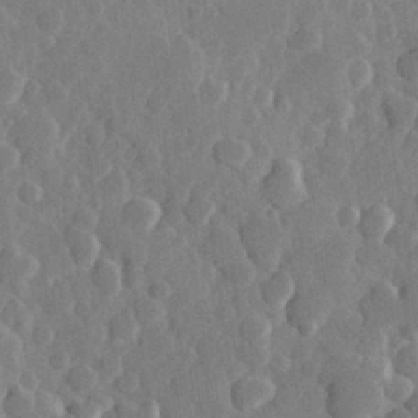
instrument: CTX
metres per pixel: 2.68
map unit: Hve
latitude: 25.7071
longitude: 150.0850
